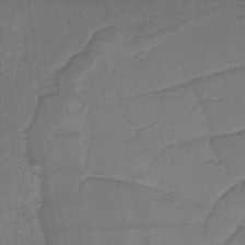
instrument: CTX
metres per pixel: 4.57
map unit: HNb
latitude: -36.8408
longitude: 57.8800
